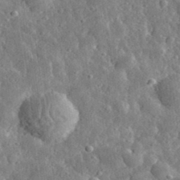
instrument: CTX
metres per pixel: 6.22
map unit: eHh
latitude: 34.3089
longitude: -79.5749
